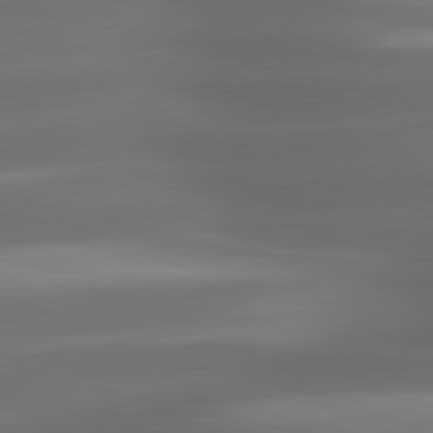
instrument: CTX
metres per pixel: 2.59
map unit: lApd
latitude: 81.1214
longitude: -142.7624
